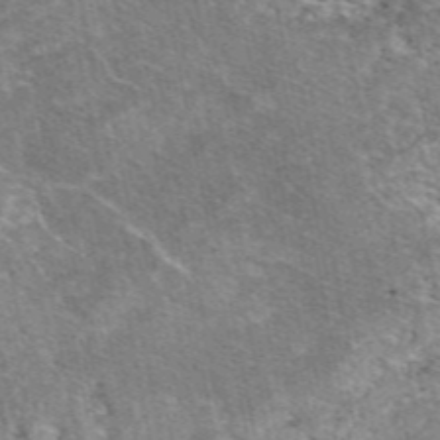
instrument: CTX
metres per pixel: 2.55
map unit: eAb
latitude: 48.4412
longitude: 113.9556
